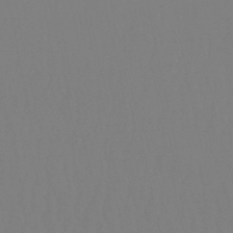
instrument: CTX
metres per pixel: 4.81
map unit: eHb
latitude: -50.7085
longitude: 73.5588
